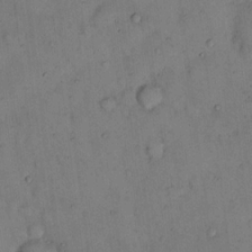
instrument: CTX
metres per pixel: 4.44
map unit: eHh
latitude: 12.7246
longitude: -62.7058
